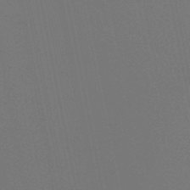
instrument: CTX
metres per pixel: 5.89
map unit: eHb
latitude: -50.2361
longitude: 75.1809
